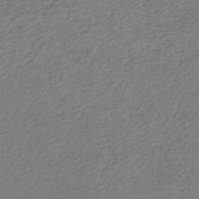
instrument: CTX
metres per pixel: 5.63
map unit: lHb
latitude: -43.1431
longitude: 77.7289
